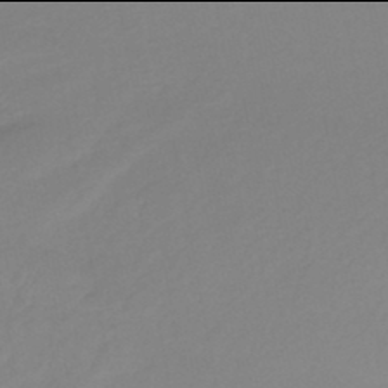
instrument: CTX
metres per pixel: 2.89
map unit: HNhu
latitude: -46.0094
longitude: 92.0283
